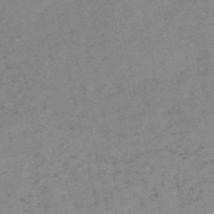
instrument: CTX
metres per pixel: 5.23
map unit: HNb
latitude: -54.4062
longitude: -42.2901
